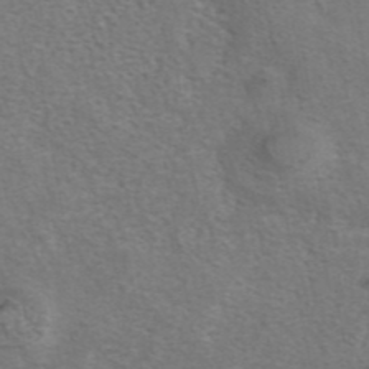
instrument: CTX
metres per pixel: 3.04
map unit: eAb
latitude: 42.2712
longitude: 104.5951
